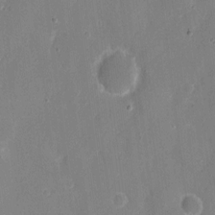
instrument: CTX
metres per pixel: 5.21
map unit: eHh
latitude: 7.7639
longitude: -68.8569
